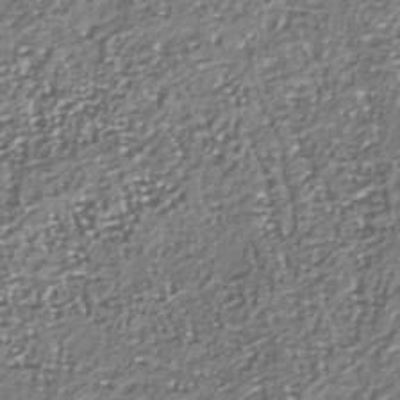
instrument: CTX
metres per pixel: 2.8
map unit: Nhu
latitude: -39.9556
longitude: -82.7246
